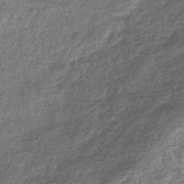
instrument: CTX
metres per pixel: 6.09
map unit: eHb
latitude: -39.8234
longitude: 81.6155
